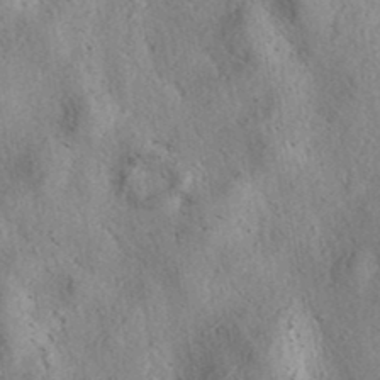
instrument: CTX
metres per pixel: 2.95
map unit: eAb
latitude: 38.2711
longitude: 112.7841
